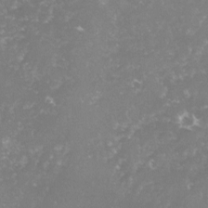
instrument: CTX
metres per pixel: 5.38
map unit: lHvf
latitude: -15.6533
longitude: -97.9717
